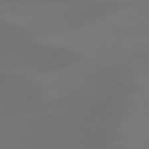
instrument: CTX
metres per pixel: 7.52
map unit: Hpe
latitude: 78.5735
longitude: -129.0836
